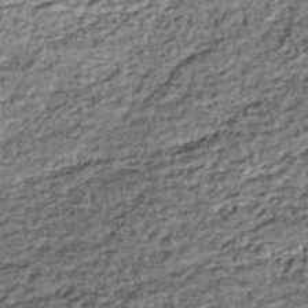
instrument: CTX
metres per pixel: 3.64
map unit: lHb
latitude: -36.0850
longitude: 66.6330
